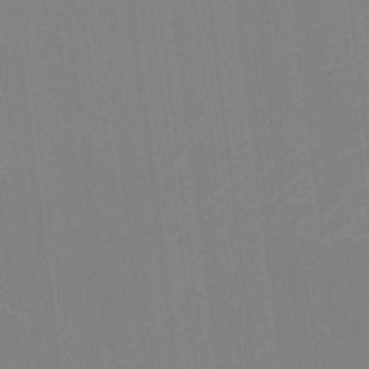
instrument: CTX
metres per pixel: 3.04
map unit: Nhu
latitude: -8.9731
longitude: -85.0270
